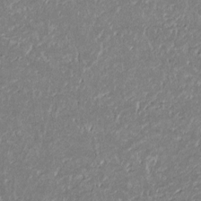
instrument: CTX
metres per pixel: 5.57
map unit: Htu
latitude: 2.5168
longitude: 149.1431
